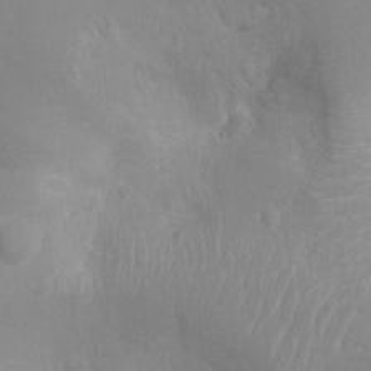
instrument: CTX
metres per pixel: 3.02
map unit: Nhu
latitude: -15.0109
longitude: -25.2725
